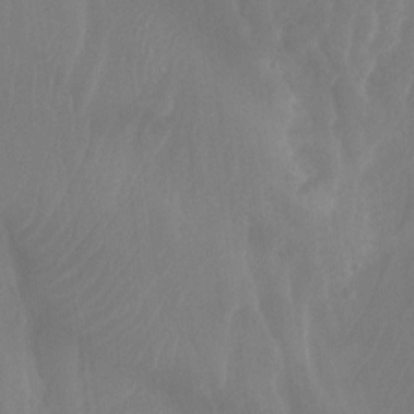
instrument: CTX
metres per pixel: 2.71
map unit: Ht
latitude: -14.9731
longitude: -54.9136
